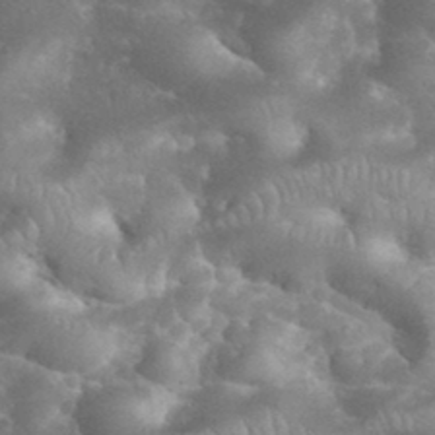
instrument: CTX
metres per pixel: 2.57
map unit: eHh
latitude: 34.2900
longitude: -64.1011
